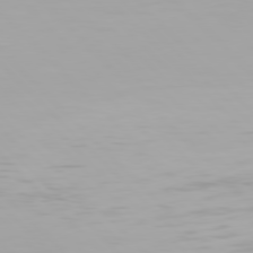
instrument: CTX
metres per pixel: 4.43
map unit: Hpe
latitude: 77.2348
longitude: -172.8946
